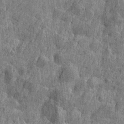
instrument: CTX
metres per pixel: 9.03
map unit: Htu
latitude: -5.5399
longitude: -179.2159
